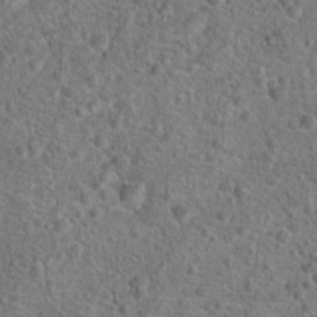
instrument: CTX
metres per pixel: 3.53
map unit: Hto
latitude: 18.3089
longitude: -42.9325
